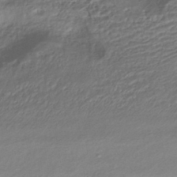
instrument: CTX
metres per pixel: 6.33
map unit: HNhu
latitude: -43.2375
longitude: 102.8030
